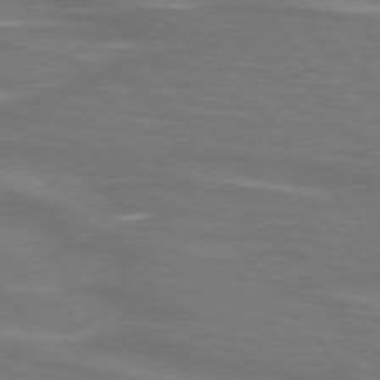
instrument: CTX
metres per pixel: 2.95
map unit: lApd
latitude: 75.2348
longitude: -80.9325
